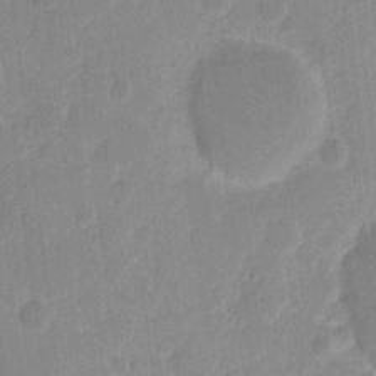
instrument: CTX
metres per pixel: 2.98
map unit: eHh
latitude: 9.7639
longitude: -65.8205
